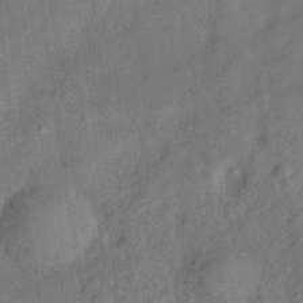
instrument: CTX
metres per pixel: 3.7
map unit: Hve
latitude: -30.7841
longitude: 92.0472
